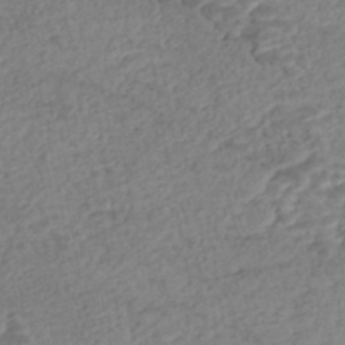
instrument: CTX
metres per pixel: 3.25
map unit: Nhe
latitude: -46.9919
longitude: -173.2725
